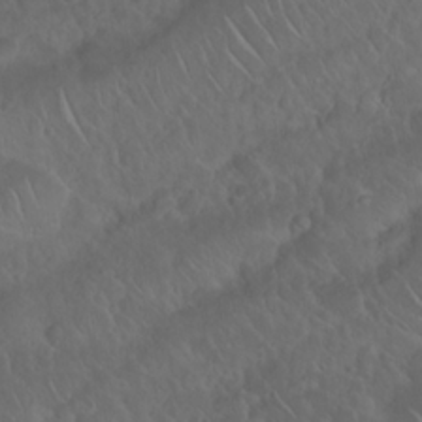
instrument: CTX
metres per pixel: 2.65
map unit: Nhu
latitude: 23.3293
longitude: -62.7624
